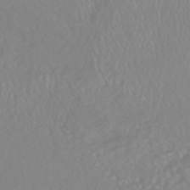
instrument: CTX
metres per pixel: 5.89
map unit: HNhu
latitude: -47.0675
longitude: 97.2376
